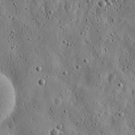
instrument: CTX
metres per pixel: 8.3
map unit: eHh
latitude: 10.8191
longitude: -73.6883
